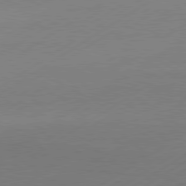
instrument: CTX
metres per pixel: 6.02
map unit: Hpe
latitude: -81.3132
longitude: 15.1243
